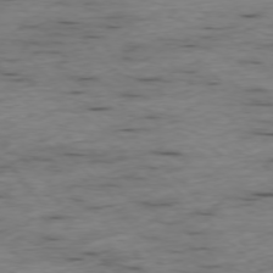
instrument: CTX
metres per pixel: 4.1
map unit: Ap
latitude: -76.7841
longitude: -91.0647
